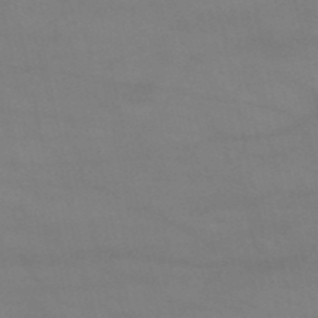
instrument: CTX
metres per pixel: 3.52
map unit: HNb
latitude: -51.6722
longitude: -41.7071
